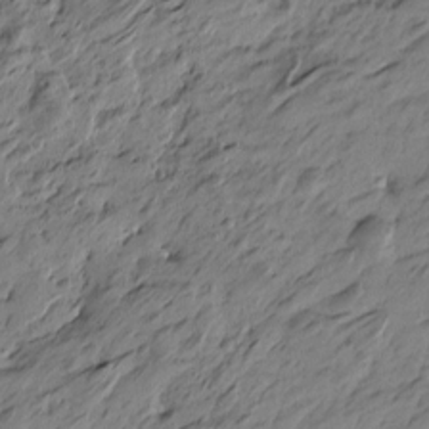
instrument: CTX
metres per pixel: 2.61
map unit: Htu
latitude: -5.4265
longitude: -178.5168
